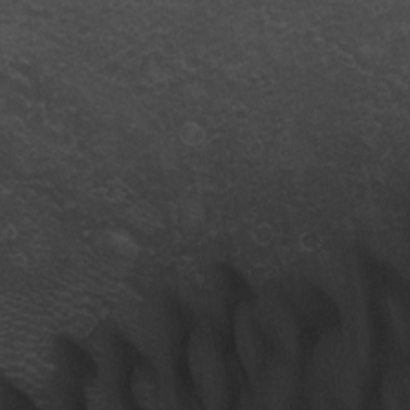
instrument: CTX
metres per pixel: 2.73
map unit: lAvf
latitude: 8.5735
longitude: 169.1809
